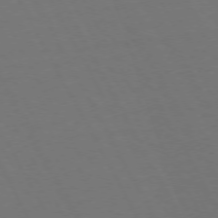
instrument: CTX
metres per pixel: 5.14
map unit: Hpe
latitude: 72.1767
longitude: -127.0270
